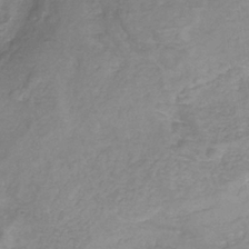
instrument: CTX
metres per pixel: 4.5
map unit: HNb
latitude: -33.9556
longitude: 56.0283
